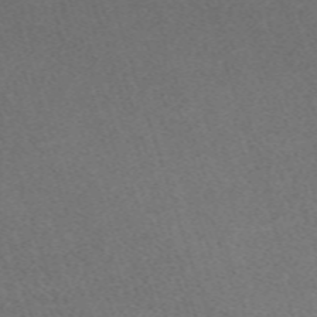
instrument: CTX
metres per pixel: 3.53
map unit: eHh
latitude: -62.1794
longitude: 49.8612
